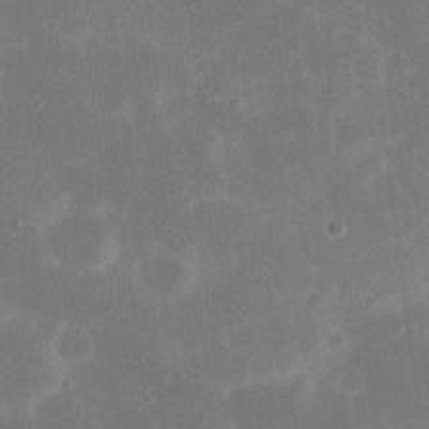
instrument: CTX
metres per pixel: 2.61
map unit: eHh
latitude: 19.3481
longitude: -70.5357
